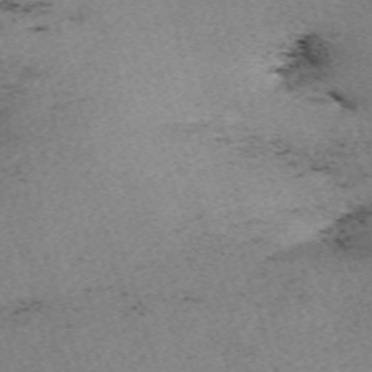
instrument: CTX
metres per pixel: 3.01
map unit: eHh
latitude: -62.2928
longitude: 51.8044
